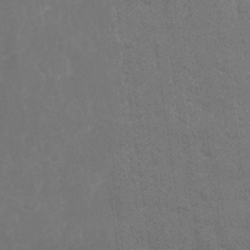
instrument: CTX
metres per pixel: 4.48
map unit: Nhu
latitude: 27.2915
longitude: -64.5546
